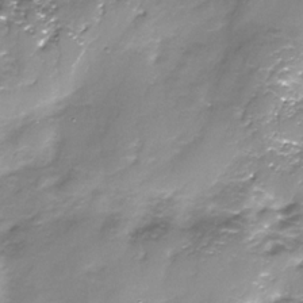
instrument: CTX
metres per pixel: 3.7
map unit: Nhe
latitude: -32.2551
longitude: -93.0836
